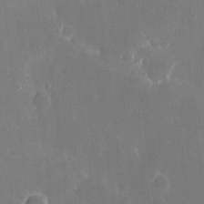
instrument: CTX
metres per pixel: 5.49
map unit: eHh
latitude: 8.5924
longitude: -69.1214
